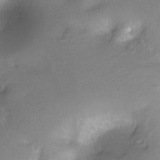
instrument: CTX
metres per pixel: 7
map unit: Ht
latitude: -11.4454
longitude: -45.1781
